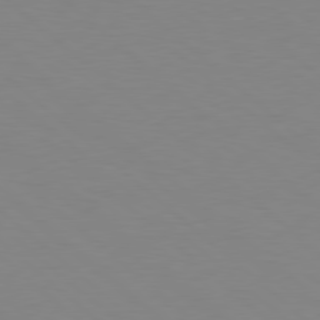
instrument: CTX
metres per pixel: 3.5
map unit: Hpe
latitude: 78.6491
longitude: -165.1214
